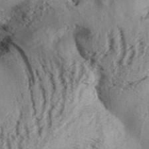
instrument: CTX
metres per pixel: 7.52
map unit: Aa
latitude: 32.4979
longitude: -137.1026
